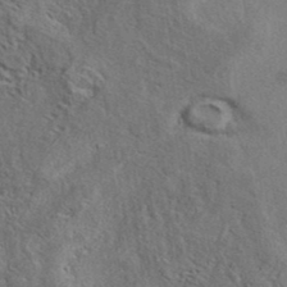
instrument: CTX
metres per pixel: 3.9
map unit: eAb
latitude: 39.0458
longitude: 112.2173
